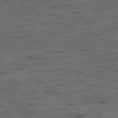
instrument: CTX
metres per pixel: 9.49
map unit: Ap
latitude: -76.5196
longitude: -91.6127
